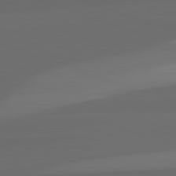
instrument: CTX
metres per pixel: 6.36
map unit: lApd
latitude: 82.4223
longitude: 135.7667
